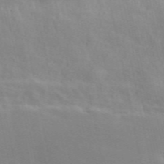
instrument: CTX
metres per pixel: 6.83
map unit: ANa
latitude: 50.3845
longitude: -81.8772
